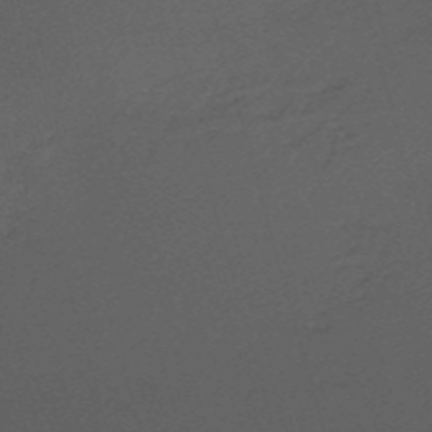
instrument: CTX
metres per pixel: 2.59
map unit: HNb
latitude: -52.2739
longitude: -41.5371
